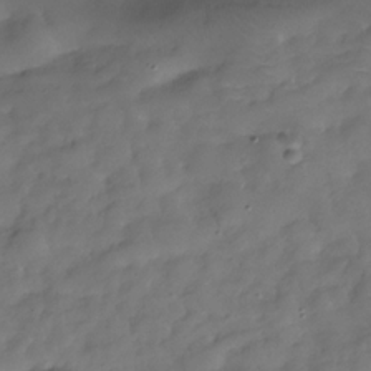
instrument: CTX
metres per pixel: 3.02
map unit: Hve
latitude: -30.2361
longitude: 94.9730
